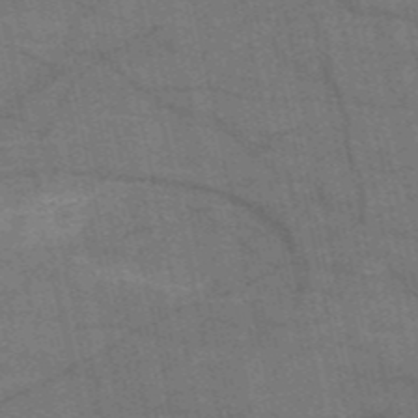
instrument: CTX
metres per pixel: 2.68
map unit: HNb
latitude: -53.5588
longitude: -46.4223
